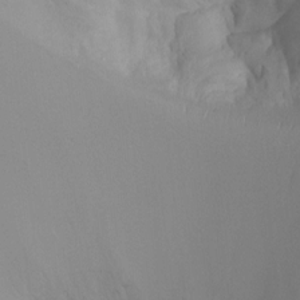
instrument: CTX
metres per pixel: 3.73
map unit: Ht
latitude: -7.2376
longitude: -23.4615
